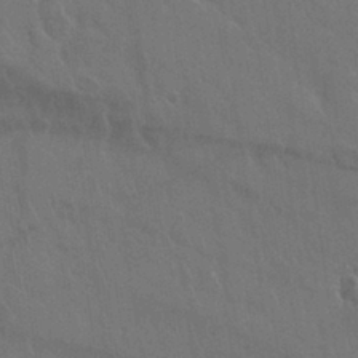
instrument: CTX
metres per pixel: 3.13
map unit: Nhu
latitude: 28.0255
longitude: -62.6113
